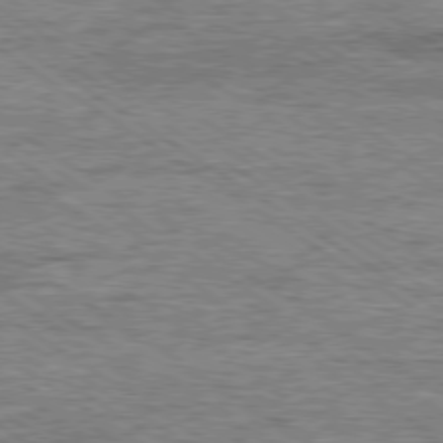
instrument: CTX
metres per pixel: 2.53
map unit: Ap
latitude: -79.8989
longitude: -78.8569
